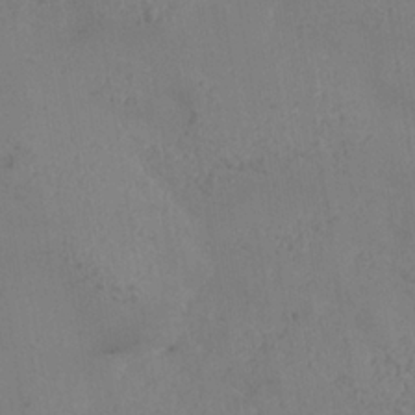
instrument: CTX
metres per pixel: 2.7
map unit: Nhe
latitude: -37.0297
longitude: 139.1620
